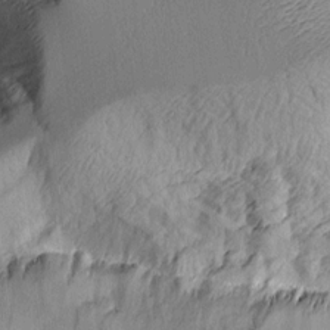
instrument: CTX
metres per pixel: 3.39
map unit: Aa
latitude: 11.2537
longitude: -127.6127
